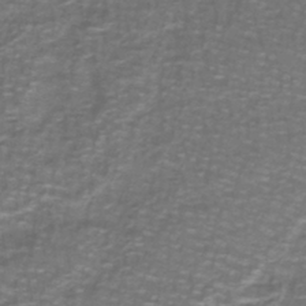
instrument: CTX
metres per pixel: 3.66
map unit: lHb
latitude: -42.5573
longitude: 55.5588
